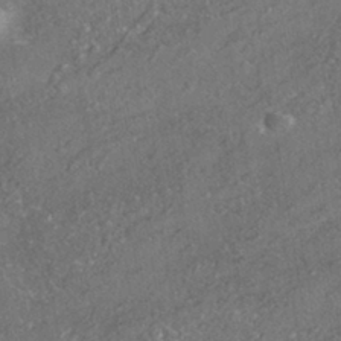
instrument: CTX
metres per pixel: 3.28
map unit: HNhu
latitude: -41.3132
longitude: 107.6155
